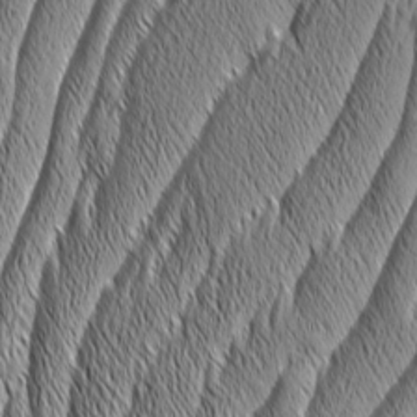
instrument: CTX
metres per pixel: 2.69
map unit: Aa
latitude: 7.8016
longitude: -129.8772
